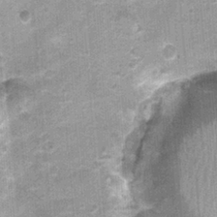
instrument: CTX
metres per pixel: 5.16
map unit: Nhu
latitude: 0.4979
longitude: -17.1781
